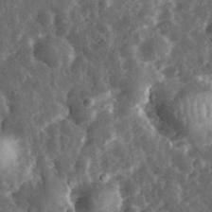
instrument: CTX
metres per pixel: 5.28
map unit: eHh
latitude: 33.3482
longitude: -79.1781
